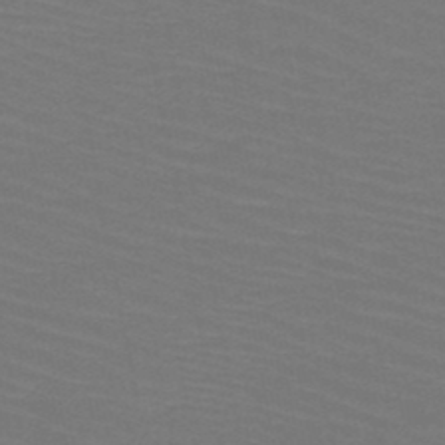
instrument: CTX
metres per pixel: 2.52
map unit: HNb
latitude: -47.9745
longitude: -45.2915
